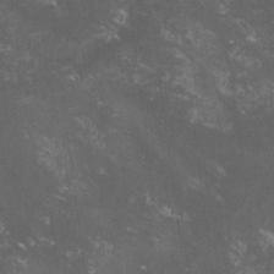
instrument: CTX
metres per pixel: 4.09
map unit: lHvf
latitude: -15.2187
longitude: -102.1200
